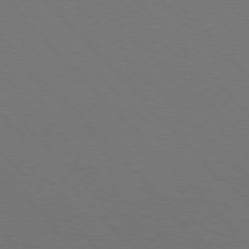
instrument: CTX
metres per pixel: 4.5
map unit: Hpe
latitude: 76.9891
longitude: -169.0837
